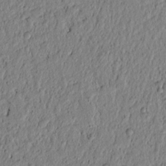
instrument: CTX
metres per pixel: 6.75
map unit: lAvf
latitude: 6.8380
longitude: 165.1620
